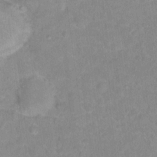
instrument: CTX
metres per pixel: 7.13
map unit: Hto
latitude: 17.8394
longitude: -38.0255
